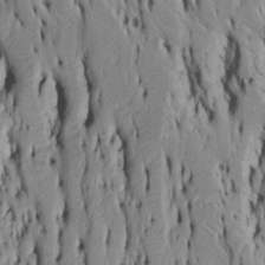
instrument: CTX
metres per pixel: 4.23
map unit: Htu
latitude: -5.3509
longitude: 152.1794
